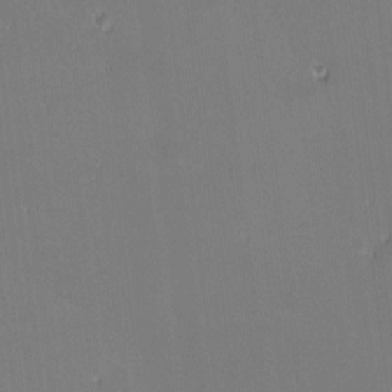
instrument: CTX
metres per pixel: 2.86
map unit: eHh
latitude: -4.5384
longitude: -79.8584
